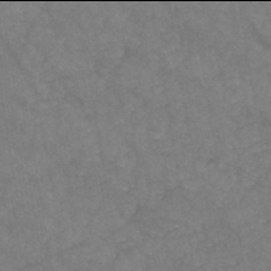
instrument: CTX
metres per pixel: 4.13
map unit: HNb
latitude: -46.0094
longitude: -36.8380
